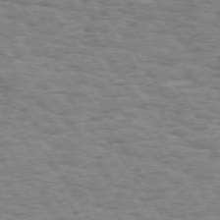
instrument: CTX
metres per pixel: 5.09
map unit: Hpe
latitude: 73.5560
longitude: -139.1970
